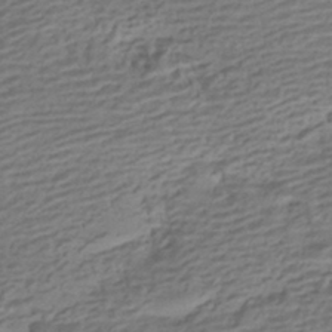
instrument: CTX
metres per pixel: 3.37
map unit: HNhu
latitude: -42.6707
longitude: 101.0675
